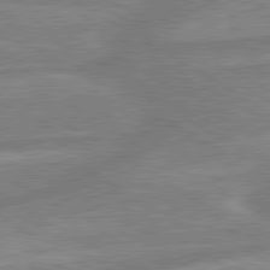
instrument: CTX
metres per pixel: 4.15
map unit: lApd
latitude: 80.1011
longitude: -167.7260
